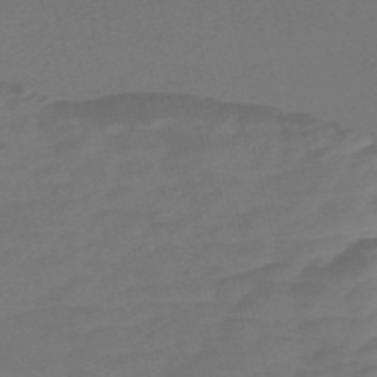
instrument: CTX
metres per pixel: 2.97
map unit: Nve
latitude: -57.9367
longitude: 65.8423
